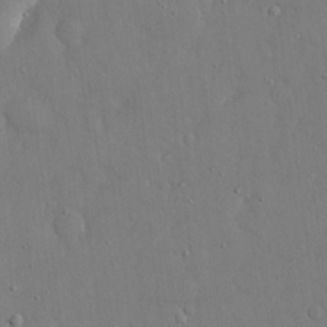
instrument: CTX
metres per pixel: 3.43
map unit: eHh
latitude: 16.6302
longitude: -71.0080
